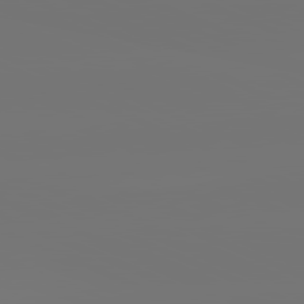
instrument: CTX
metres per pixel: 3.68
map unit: lApd
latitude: 81.6883
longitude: -152.7624
